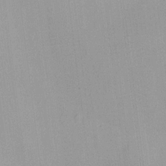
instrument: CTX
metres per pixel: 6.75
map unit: HNhu
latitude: 14.2712
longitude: 12.6896
